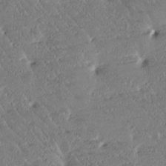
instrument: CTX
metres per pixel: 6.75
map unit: Htu
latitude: -1.8990
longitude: 176.0661
